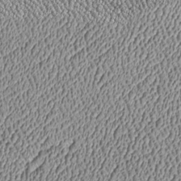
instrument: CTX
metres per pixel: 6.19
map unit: Htu
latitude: -6.9919
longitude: 156.4818
